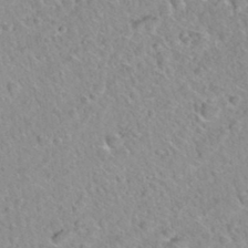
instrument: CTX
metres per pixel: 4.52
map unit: Hto
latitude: 35.1970
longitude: -48.2900
